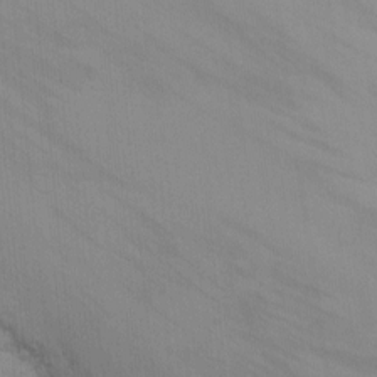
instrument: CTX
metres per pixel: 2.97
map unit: Ht
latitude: 2.4034
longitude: -28.1578
